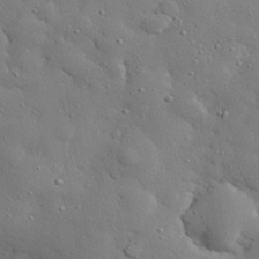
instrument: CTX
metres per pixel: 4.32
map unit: eHh
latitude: 28.1200
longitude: -78.5546
